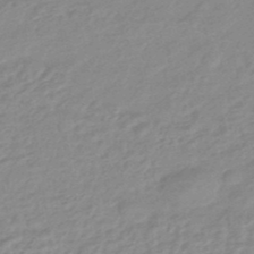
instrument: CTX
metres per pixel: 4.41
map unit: eHb
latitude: -45.3321
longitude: 89.5966
